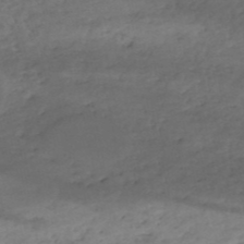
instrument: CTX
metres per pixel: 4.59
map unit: eHh
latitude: -51.7666
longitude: -24.4978
